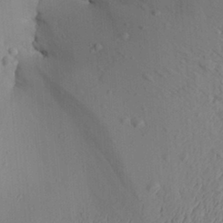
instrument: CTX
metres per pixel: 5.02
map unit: Aa
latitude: 28.1578
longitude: -131.9906
